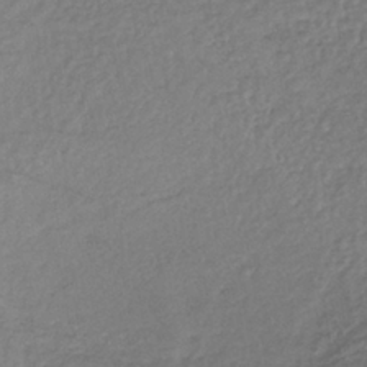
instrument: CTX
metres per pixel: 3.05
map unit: lHb
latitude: -38.1417
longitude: 68.6707
